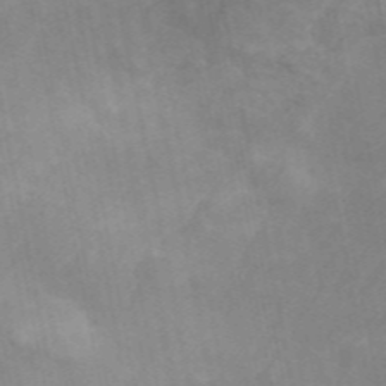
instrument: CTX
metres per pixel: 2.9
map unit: ANa
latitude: 46.1389
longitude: 25.8800
